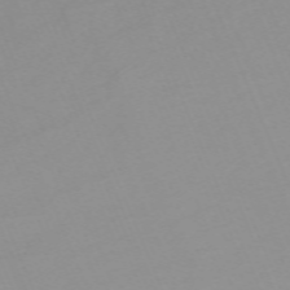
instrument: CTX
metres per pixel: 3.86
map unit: Nhu
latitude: -67.5588
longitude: 38.4251
